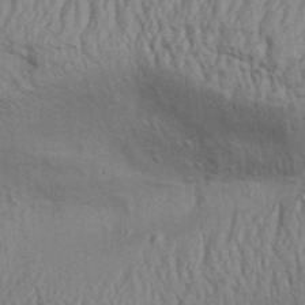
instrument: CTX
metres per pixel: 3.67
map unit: Aa
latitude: 31.7072
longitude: -135.3103
